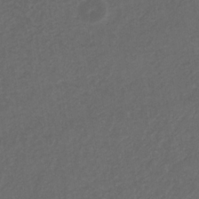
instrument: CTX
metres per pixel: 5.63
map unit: eHb
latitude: -32.0661
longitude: 72.4062
